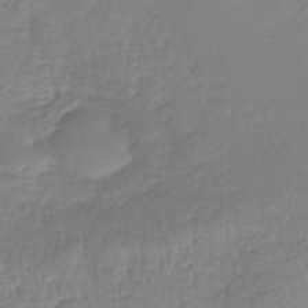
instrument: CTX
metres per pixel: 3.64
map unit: lHb
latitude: -41.5021
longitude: 75.0487
